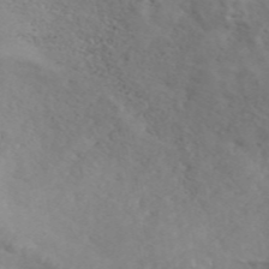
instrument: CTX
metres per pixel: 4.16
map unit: ANa
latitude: 46.9703
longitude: 26.5951
